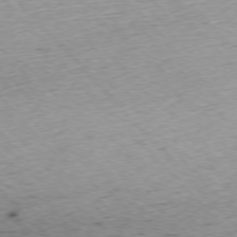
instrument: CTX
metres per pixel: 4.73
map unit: Ap
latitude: -76.6896
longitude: -60.4979
